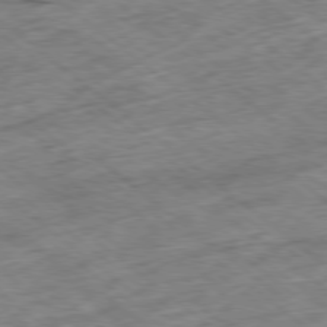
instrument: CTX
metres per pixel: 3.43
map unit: Ap
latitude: -79.0675
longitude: -48.8380
